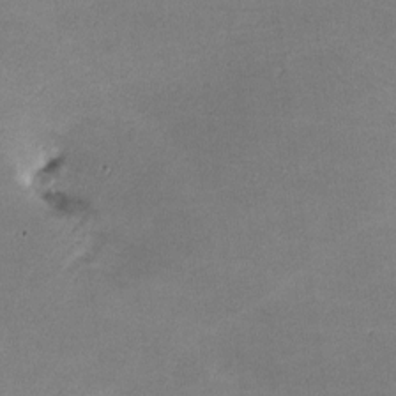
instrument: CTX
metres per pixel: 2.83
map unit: lHvf
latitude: -11.0675
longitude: -103.0458
